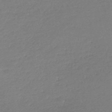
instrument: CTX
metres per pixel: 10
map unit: lHb
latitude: -45.6911
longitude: 57.6911
